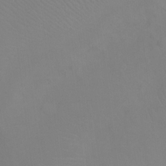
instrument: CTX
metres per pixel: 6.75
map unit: Ht
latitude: -4.6707
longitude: -27.7072
